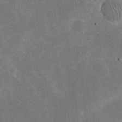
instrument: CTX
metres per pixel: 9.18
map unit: eHh
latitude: 24.8569
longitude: -68.1578
